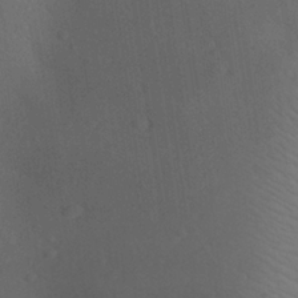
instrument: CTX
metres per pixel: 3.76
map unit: Aa
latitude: 26.0444
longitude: -147.8017
